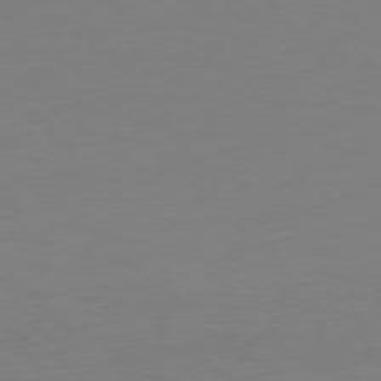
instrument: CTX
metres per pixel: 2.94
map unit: Ap
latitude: -78.5195
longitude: -67.6882
